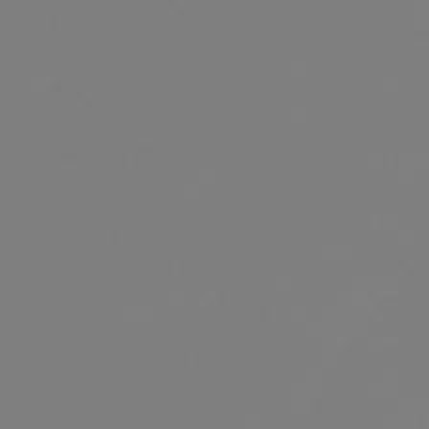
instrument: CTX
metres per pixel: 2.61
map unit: lHb
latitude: -49.9745
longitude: 81.9556
